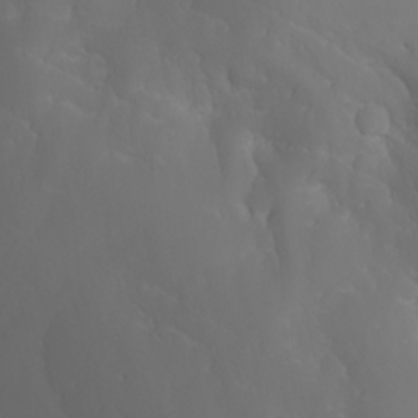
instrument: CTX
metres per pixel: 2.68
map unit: Nhu
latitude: -4.5951
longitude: -90.0822
